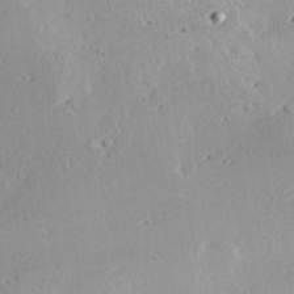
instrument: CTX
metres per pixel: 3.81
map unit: Hve
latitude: 25.7260
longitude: -94.3090
